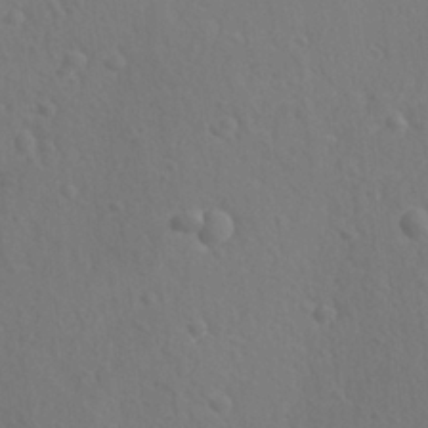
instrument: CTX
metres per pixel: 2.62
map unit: lAvf
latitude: -9.5210
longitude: -120.9892
